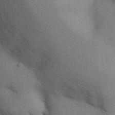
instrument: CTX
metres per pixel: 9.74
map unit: Nhu
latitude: 12.7624
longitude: -28.2144
